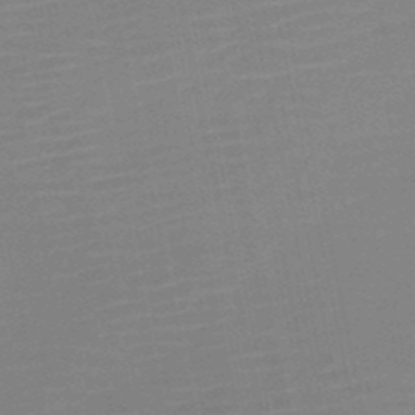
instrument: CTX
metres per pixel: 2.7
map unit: HNb
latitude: -51.5777
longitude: -47.6316
